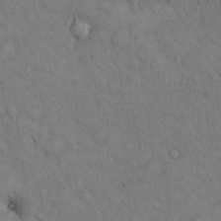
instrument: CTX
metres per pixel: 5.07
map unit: Hto
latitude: 12.8947
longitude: -59.6694
